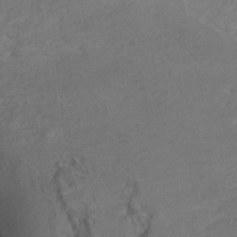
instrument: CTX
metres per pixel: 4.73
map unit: Ht
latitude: 6.3845
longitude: -36.2712
